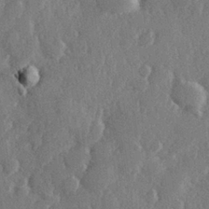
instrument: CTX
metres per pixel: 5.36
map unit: Hve
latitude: 26.6491
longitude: 150.1039
